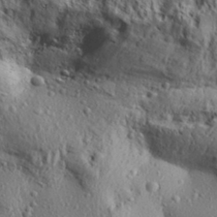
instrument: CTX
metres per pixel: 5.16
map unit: Aa
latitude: 30.7436
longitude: -137.8395
